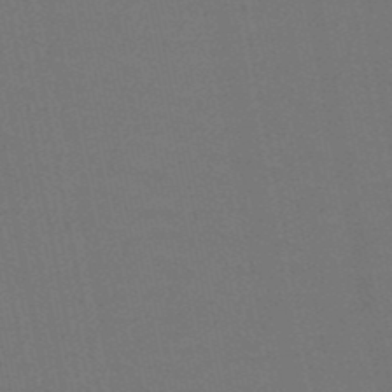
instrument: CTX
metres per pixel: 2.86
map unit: HNb
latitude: -50.4818
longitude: -43.0836
